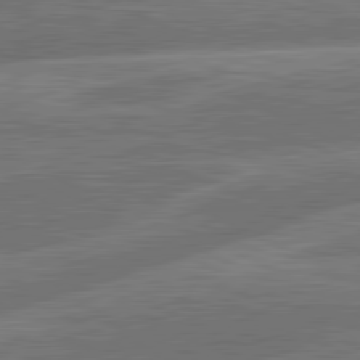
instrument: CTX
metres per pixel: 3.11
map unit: lApd
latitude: 81.2348
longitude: -167.7638
